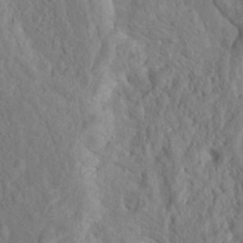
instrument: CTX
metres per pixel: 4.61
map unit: Hto
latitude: 18.6112
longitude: -39.3482
